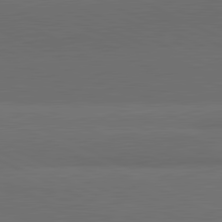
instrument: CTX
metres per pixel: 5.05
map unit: lApd
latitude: 81.8961
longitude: 157.4643
